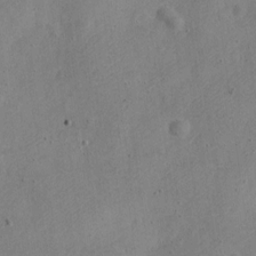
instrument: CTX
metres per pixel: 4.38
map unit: Nve
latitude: -24.1417
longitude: 107.2943
